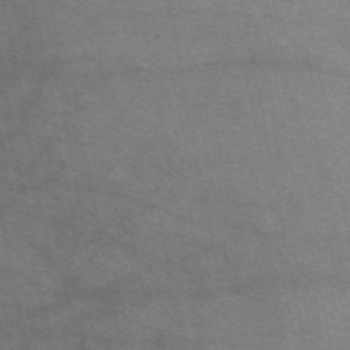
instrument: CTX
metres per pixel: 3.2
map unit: eAb
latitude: 51.1403
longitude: 107.0865
